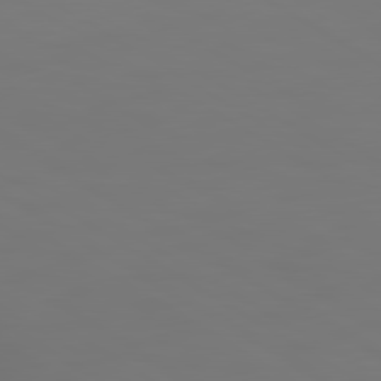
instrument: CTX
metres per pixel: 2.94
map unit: lApd
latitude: 79.9906
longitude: 121.2565
